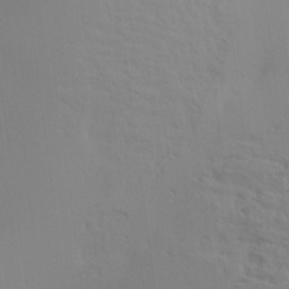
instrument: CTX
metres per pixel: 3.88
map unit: Aa
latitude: 18.3467
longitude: -143.7828
